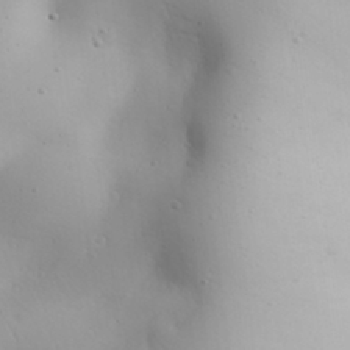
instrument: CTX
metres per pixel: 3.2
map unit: Aa
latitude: 31.4616
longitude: -143.1025
